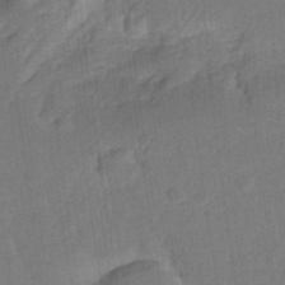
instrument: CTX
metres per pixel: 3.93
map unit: Nhu
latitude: 23.7072
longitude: -72.8947
